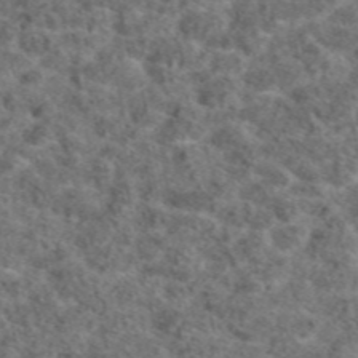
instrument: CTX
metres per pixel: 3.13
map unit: eAb
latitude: 47.3671
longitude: 107.5399
